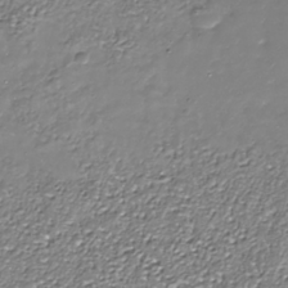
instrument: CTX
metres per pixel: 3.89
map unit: Nhe
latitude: -37.4265
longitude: -88.5735
